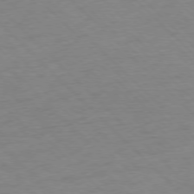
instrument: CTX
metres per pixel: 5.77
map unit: Ap
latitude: -77.3510
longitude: -85.6505
